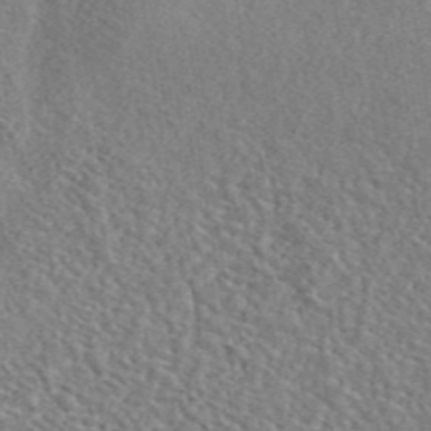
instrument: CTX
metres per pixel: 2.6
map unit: ANa
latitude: 46.4034
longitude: 27.1620
